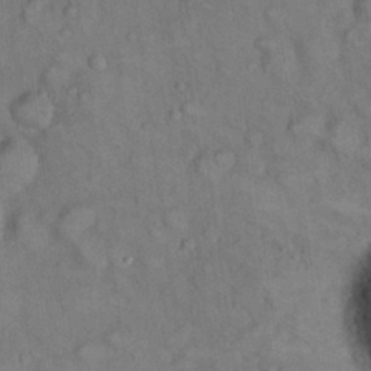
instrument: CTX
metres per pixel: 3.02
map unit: eHh
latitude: 22.2145
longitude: -60.4979
